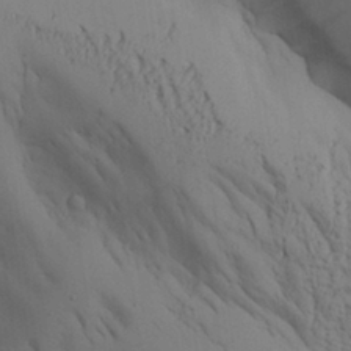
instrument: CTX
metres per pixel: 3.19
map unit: Aa
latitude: 27.3482
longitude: -132.1578
